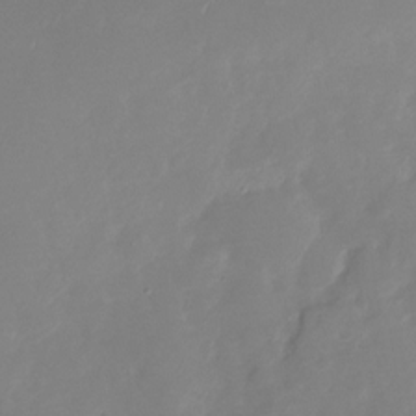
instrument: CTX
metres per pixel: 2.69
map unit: Nhu
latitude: -27.6155
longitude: -79.1592
